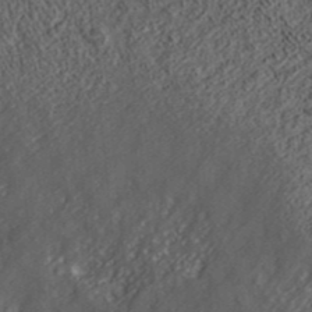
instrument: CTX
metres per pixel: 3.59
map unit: ANa
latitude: 36.7813
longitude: 17.9745
